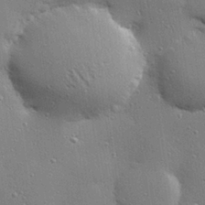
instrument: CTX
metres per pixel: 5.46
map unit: Hve
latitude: 28.5734
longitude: -90.8569
